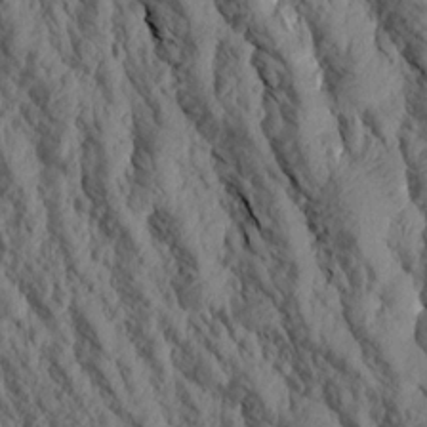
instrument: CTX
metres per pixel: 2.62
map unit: Aa
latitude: 17.4993
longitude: -146.0255
